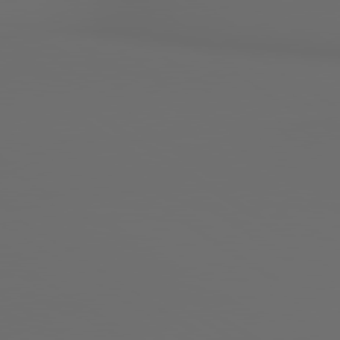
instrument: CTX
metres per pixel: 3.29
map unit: lApd
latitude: 79.9150
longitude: 164.3496
